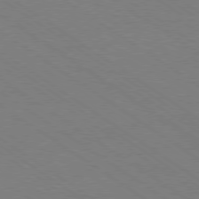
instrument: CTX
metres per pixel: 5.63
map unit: Ap
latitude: -79.9367
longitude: -66.6679
